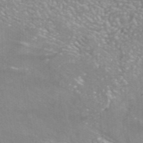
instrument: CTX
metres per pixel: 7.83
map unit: ANa
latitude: -38.5196
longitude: 97.1809
